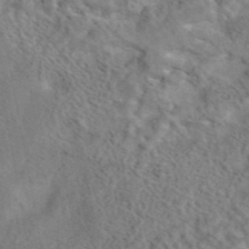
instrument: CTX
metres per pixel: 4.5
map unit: eAb
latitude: 42.8380
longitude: 108.6896
